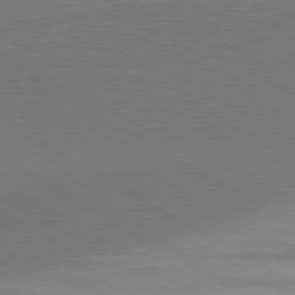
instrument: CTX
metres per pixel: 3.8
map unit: lApd
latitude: 81.4426
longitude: 160.0661
